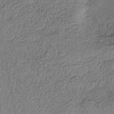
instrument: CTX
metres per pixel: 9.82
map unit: eHh
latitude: -42.6329
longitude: 118.1984
